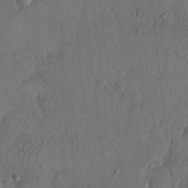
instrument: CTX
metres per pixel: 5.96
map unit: eHh
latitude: 14.2334
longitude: -68.1767
